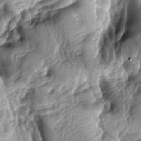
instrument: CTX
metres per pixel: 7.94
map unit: lAa
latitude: -7.3509
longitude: -127.1781
